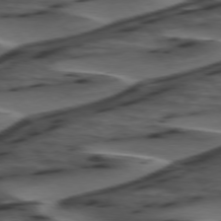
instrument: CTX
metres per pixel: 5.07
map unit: lApd
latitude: 75.4804
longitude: -71.9906
